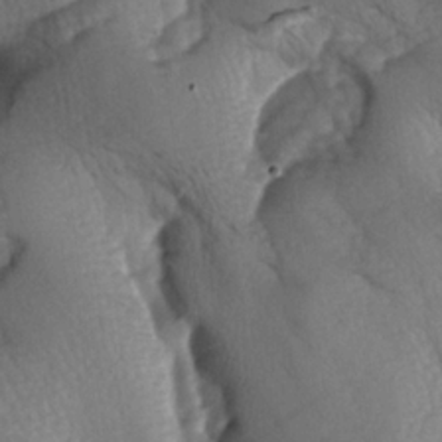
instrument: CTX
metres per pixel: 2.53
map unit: lAa
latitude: -6.2739
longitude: -126.4223
